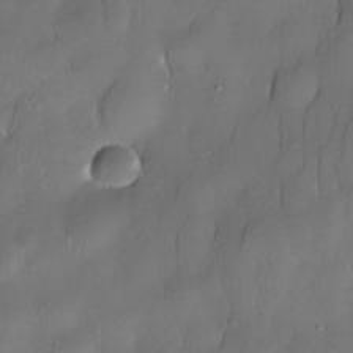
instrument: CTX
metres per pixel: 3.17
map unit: Nhe
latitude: -31.0297
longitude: -140.2333
